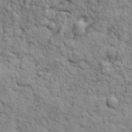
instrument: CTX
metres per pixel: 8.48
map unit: Ave
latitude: 17.7828
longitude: -132.9703
